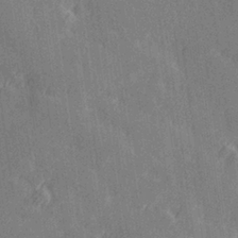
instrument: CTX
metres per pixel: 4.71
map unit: Hve
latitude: 27.2159
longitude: 145.6722
